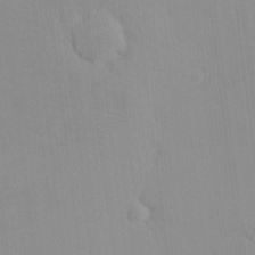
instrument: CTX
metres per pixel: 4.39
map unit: HNhu
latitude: 6.2145
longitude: 2.3117
